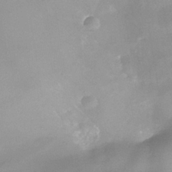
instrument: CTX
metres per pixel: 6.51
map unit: Nhe
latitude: -37.5399
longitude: -119.1970
